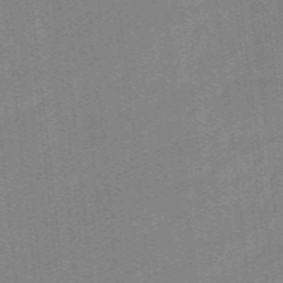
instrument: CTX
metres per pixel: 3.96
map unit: eHb
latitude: -44.2173
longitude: 87.5021
